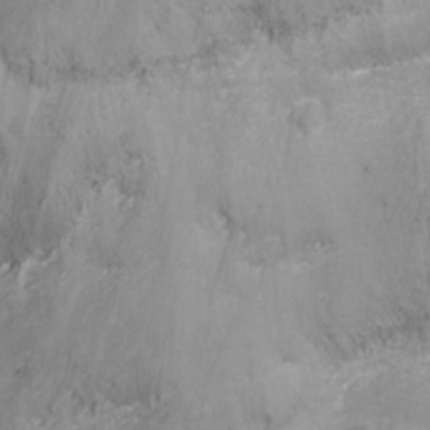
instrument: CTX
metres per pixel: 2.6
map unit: Ht
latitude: -16.3118
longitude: -42.4034
